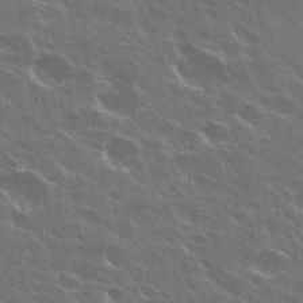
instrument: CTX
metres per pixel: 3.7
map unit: Hto
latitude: 27.8395
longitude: -41.2159
